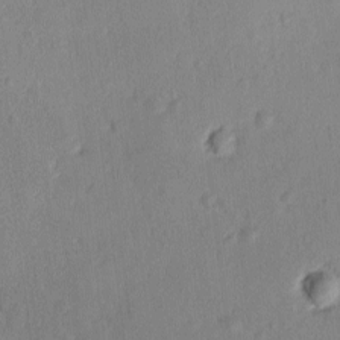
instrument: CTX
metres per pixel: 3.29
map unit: Ave
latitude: -10.4251
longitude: -121.7261
